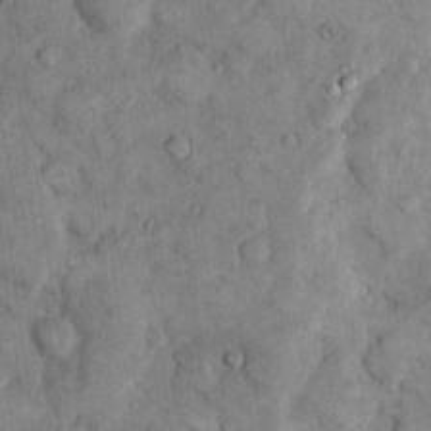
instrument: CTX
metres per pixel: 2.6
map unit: eHh
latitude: 12.1011
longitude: -64.8002
